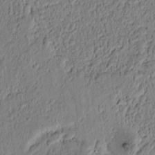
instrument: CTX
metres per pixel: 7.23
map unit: lAvf
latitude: 5.8772
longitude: 164.1417
